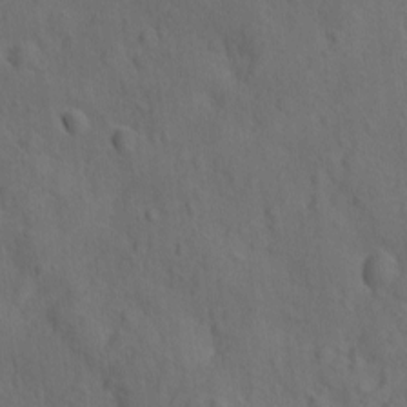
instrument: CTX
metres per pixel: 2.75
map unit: Ave
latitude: -9.8611
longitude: -119.4048
